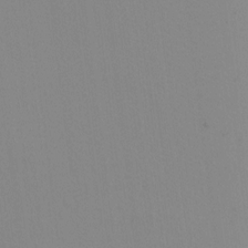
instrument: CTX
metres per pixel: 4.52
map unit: Ave
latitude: 0.5545
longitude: -112.5735
